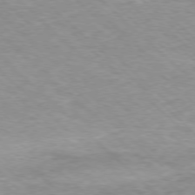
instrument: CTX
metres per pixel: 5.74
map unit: Ap
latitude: -77.7100
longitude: -94.1956
